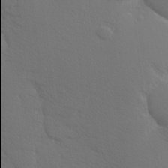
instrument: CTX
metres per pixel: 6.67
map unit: Hve
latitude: 19.6882
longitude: 150.0094
